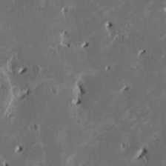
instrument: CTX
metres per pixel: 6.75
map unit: HNhu
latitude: 2.0444
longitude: -4.8758
